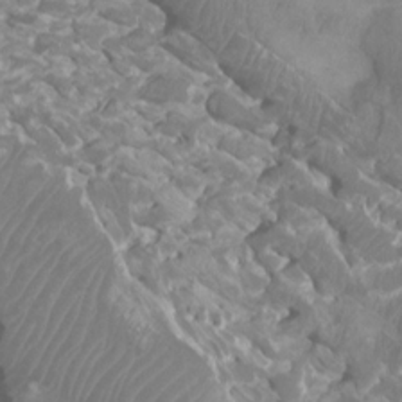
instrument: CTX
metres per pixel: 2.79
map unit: Htu
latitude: 1.8772
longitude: -20.0444
